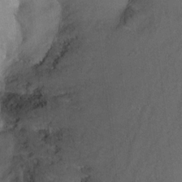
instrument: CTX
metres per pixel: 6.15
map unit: Ht
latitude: -5.1998
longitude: -36.2523
